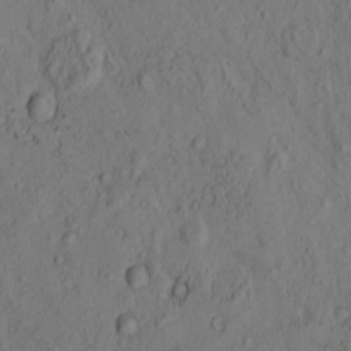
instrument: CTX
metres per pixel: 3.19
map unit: eHh
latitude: -1.2943
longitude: 18.6518
